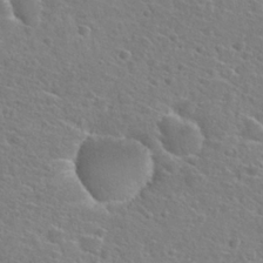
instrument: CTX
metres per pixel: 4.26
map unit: Hto
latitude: 25.7260
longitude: -48.1578
